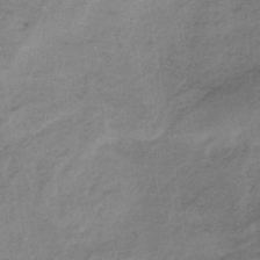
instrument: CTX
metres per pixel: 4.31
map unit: HNb
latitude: -33.1998
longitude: 62.0850
